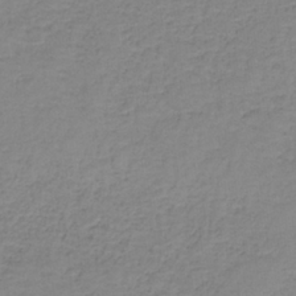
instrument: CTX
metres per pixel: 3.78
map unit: eAb
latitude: -37.2942
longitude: 53.2565
